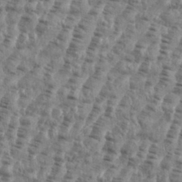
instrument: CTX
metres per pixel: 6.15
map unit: eHh
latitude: 35.7071
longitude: -136.3468
